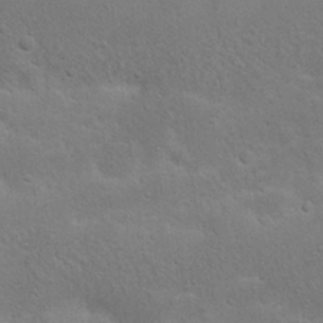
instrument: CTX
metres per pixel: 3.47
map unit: Nhu
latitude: 22.8758
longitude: -71.8772
